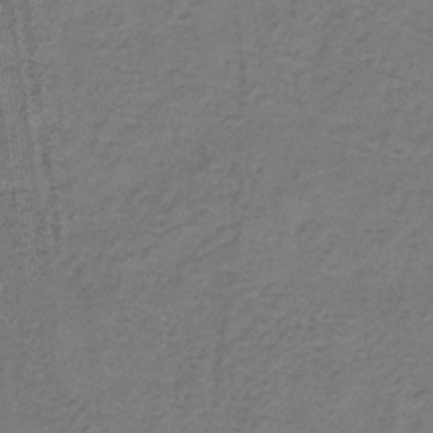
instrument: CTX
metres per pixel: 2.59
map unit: HNb
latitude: -32.3496
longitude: 58.1983
